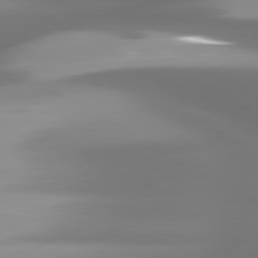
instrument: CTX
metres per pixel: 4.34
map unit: lApd
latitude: 80.0633
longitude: -138.8380
